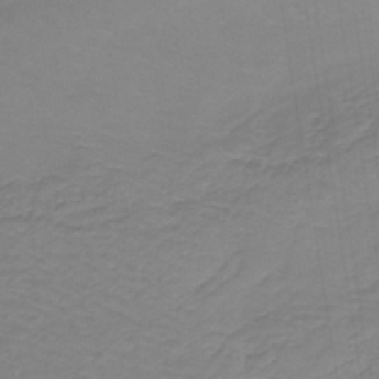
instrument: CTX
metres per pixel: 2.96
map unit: lHb
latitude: -41.9367
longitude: 71.0109
